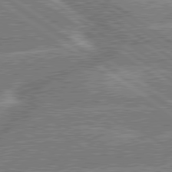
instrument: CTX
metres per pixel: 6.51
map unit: lApd
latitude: 79.8961
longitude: -144.8191
